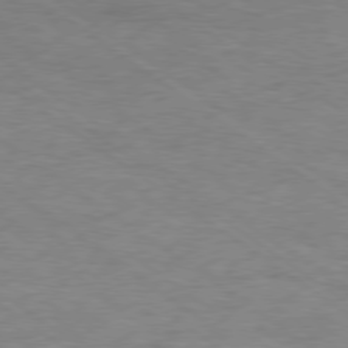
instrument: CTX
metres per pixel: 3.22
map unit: Hpe
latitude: -79.3698
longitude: 9.4076
